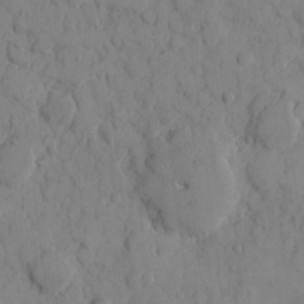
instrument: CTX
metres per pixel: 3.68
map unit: eHh
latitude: 8.0444
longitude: -64.5735
